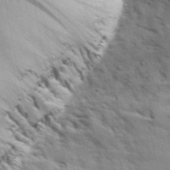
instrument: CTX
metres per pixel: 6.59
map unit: lAvf
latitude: 24.0822
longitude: -110.7058
